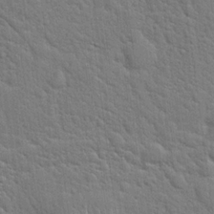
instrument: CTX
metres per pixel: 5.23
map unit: Hto
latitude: 19.5749
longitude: -51.9528
